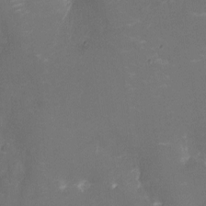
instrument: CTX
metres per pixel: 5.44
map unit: Nhu
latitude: -9.1242
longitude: -42.2334
